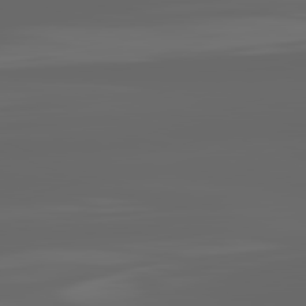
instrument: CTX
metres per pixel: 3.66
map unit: lApd
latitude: 82.1199
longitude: -168.4034
